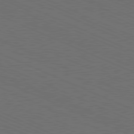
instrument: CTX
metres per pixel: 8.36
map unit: Hpe
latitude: -81.9556
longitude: 19.1431
